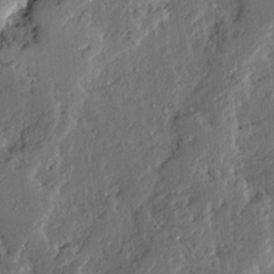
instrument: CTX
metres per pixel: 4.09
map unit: Ave
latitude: 14.0633
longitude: -136.9892
